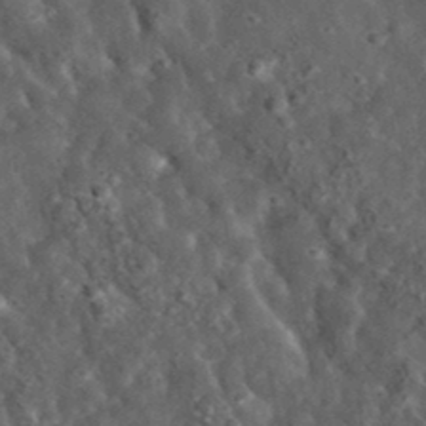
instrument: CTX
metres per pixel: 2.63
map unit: lHvf
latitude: 36.7435
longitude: -87.8016
